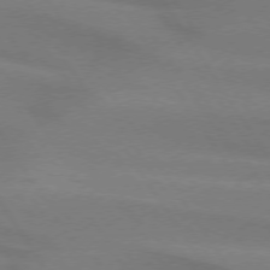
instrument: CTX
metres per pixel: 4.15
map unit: lApd
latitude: 74.1389
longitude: -62.8191
